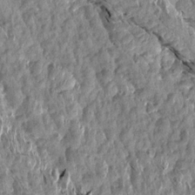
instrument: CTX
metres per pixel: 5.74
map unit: Aa
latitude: 15.6505
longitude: -144.8380
